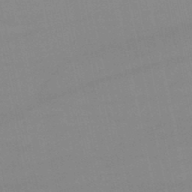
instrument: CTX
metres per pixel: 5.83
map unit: lHb
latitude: -46.4251
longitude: 70.1984
